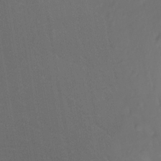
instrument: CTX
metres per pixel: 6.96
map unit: Nhu
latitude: -11.5399
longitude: -64.9892
